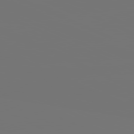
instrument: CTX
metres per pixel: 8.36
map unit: lApd
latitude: 81.4237
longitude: -152.6302
